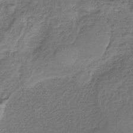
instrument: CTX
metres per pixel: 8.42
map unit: HNb
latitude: -36.8219
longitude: 57.2376
